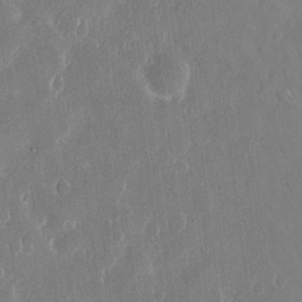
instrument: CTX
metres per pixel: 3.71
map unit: eHh
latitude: 12.1389
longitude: -71.5749
